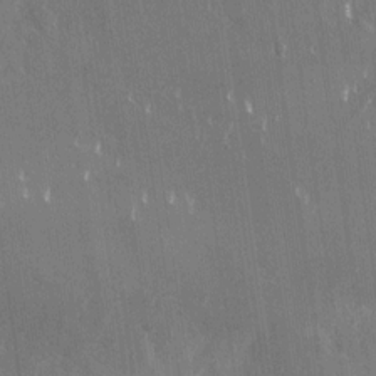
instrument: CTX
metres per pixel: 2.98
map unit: Nhu
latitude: -29.1053
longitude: -80.0633
